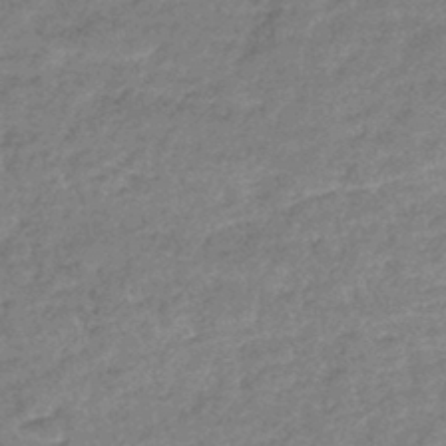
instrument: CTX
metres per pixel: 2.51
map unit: lHb
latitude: -44.2551
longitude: 70.4440
